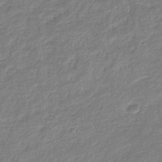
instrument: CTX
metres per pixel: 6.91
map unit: eHb
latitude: -38.2173
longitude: 81.1998
